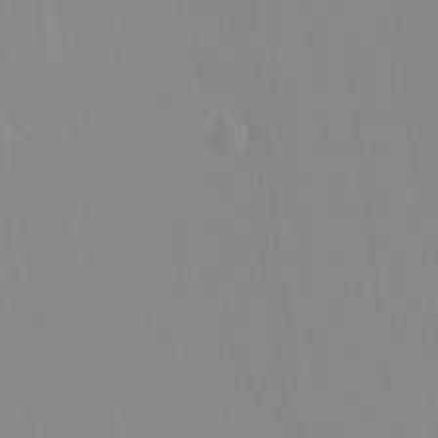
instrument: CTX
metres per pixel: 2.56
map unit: lAvf
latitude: 8.1956
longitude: 167.5210
